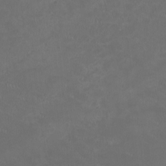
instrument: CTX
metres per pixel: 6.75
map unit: HNhu
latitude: 1.4993
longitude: -2.6112
